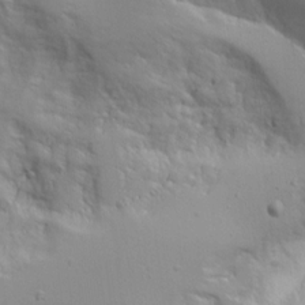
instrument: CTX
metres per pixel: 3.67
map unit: Ave
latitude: 13.1592
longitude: -139.0836
